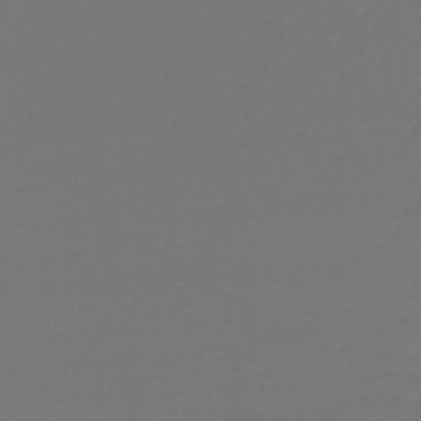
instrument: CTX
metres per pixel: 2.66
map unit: lHb
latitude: -43.6343
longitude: 62.6518
